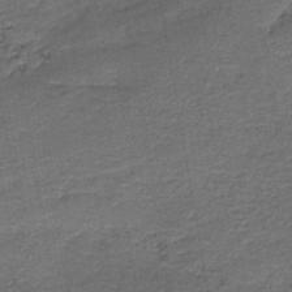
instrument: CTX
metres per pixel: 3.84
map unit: HNb
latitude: -43.0297
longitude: 51.2565
